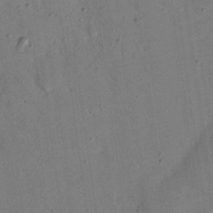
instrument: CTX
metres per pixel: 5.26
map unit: Nhu
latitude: 24.7813
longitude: -74.0633
